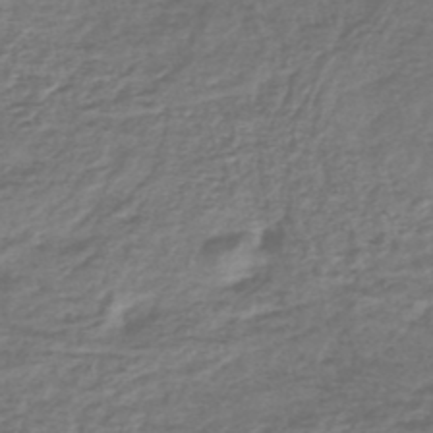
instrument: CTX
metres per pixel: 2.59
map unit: lHb
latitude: -42.7652
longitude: 72.8786
